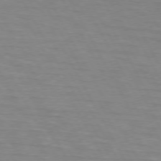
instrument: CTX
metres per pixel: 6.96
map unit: lApd
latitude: 73.8395
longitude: -65.1970
